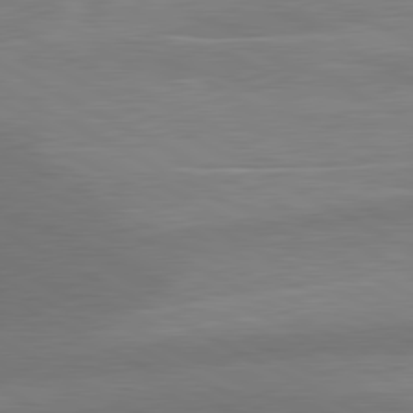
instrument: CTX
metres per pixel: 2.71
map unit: lApd
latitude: 80.8758
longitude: 124.8975
